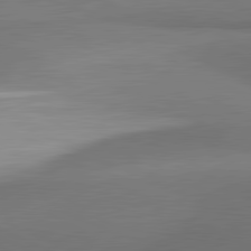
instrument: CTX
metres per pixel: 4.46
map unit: lApd
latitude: 81.7072
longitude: 153.4832
